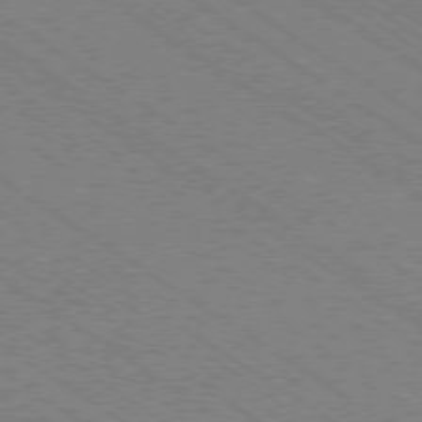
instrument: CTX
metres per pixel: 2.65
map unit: Ap
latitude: -79.2376
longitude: -79.8961
